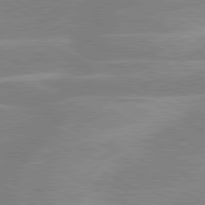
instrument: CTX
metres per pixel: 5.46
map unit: lApd
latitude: 80.1200
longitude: -123.3293
